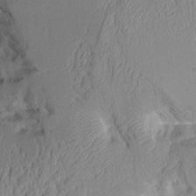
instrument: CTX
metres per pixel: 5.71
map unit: Aa
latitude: 8.8380
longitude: -127.7450
